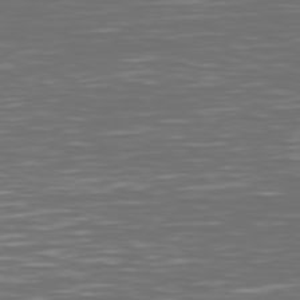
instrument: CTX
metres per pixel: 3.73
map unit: Hpe
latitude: 74.7435
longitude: -126.1011
